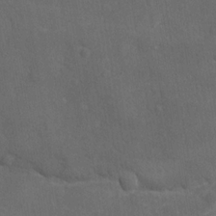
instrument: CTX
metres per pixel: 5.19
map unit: Ave
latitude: -8.1606
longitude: -120.2334
